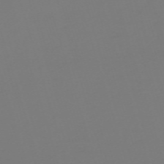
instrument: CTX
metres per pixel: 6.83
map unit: eHh
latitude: -61.8044
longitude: 51.5777
